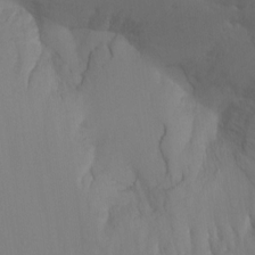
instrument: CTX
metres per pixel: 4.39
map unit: Ht
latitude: -15.1243
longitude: -49.9717
